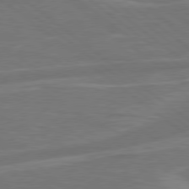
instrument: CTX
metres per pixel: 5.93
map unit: Hpe
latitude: 78.4412
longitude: -126.7435
